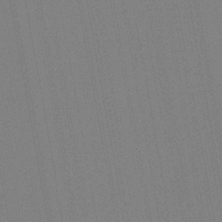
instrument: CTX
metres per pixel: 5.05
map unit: lHb
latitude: -46.5007
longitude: 71.4832
